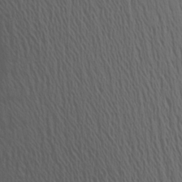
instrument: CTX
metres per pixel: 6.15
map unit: Aa
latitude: 17.7261
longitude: -144.9514
